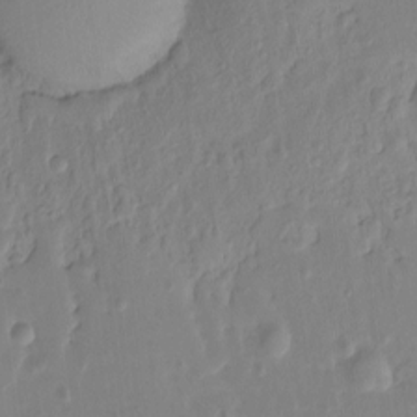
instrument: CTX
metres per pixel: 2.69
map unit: Hto
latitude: -8.4440
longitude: -43.6316
